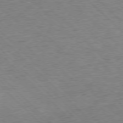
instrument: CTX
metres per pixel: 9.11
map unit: Hpe
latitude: -77.8800
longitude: 16.1039
